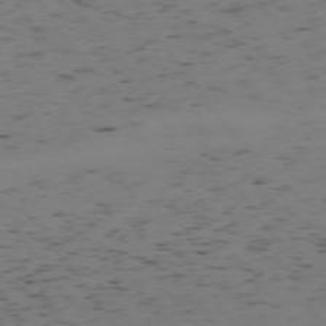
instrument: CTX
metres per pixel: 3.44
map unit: Hpe
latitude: -74.8030
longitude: 3.1809
